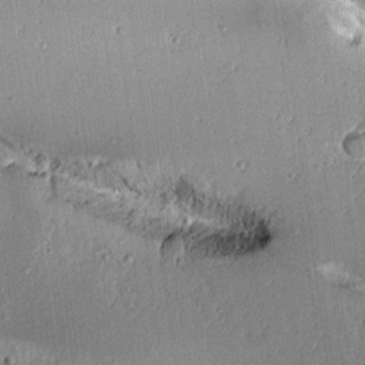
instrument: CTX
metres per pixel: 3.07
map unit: lAvf
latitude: 14.3090
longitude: -128.1389
